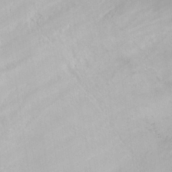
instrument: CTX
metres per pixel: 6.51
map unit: eHh
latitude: 31.5371
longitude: -59.6694
